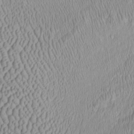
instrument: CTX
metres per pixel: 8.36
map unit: Htu
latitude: -5.5588
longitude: 153.0108
